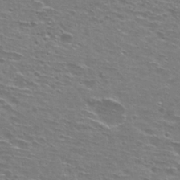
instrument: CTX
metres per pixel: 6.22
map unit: Hto
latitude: 28.0255
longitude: -48.6490
